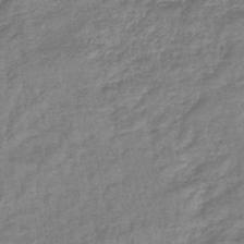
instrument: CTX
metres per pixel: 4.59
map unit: eHb
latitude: -43.4265
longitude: 83.8044
